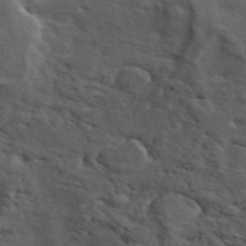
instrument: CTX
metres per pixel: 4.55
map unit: ANa
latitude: 44.5546
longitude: 47.2187
